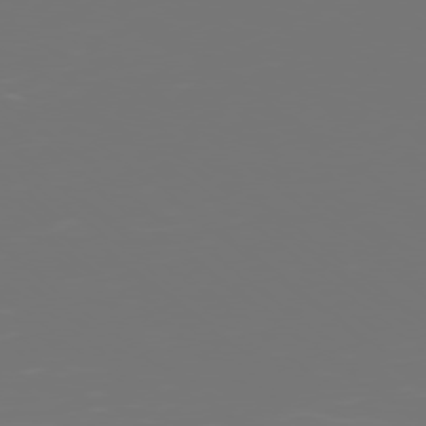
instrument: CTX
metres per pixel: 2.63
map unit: Ap
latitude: -79.0675
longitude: -60.4034
